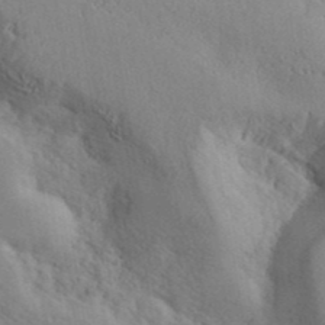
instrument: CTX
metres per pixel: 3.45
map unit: ANa
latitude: 41.6694
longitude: 49.3888
